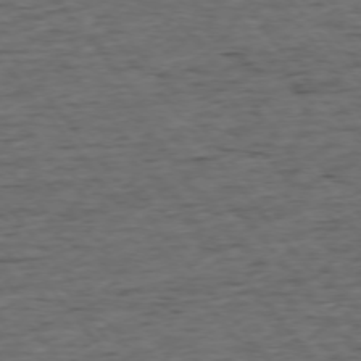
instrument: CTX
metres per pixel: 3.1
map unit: Ap
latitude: -75.5588
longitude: -90.8191
